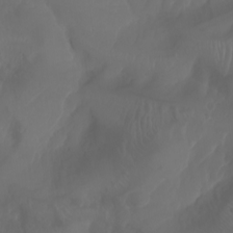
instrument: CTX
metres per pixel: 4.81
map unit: Aa
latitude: -7.9367
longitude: -79.3482
